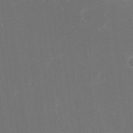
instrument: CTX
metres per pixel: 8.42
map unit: eHh
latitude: 20.0633
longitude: -69.3293
